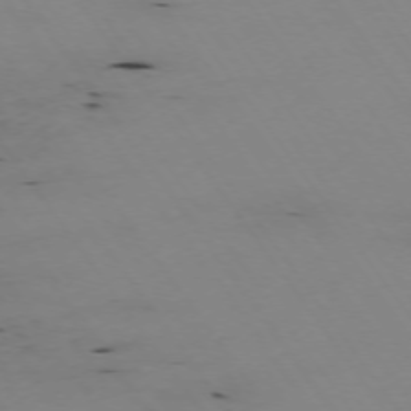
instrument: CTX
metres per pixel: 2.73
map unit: Hpe
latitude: -73.9745
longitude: 2.9919
